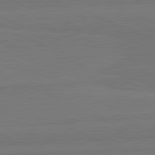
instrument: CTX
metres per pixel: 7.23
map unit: lApd
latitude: 82.4034
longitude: 166.1039
